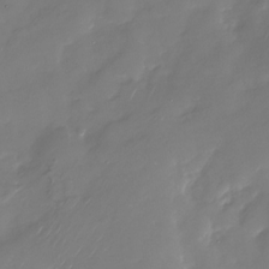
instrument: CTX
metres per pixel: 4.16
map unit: Nhu
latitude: -28.9353
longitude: -75.8583
